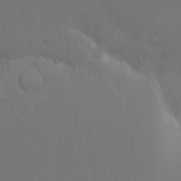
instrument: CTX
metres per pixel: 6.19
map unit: HNhu
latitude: 6.5924
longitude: 4.1605
